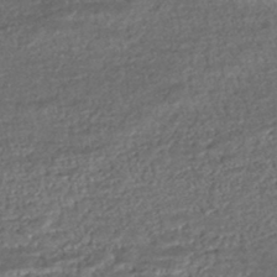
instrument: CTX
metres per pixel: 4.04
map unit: HNhu
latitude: -46.0283
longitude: 105.7477
